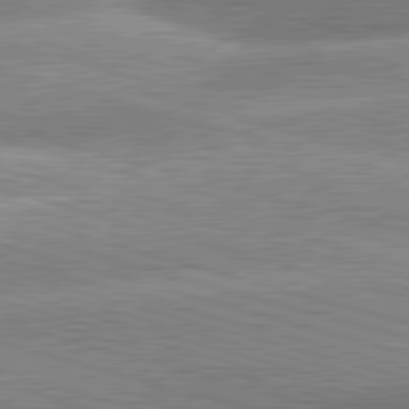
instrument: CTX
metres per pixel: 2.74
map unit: lApd
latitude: 81.3671
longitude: -162.8191
